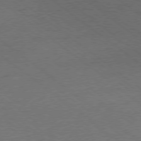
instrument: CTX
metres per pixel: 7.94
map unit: Ap
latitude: -78.8597
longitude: -100.5546
